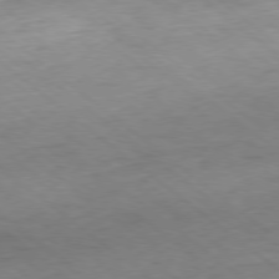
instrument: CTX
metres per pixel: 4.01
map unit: Hpe
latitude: -78.9730
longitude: 10.9731
